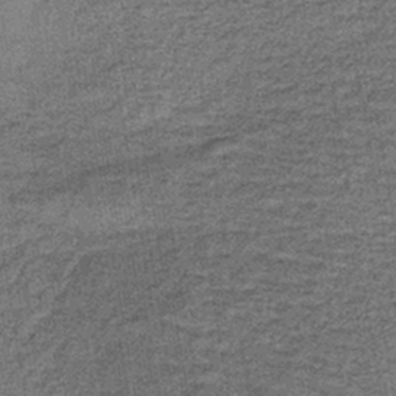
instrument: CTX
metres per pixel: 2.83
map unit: lHb
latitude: -40.2928
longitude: 58.7841
